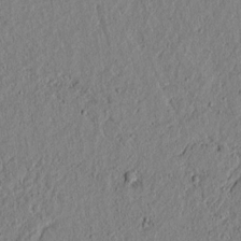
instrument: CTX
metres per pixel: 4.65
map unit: lAvf
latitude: 6.7813
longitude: 167.6155
